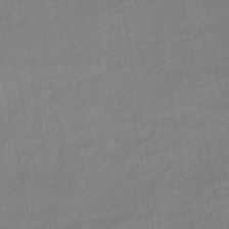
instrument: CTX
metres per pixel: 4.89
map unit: lHb
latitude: -44.8030
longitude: 73.0864
